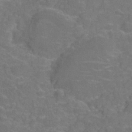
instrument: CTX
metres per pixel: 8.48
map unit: Hve
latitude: -28.9731
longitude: 94.8597
